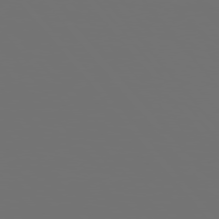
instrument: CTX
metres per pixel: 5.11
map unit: Hpe
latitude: 76.1955
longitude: -141.0647
